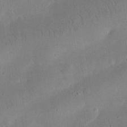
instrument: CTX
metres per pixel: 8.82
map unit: eHh
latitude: 25.2348
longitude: -68.6302
